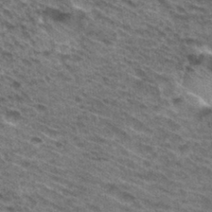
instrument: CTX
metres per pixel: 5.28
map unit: Hto
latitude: 31.9717
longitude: -47.0270
